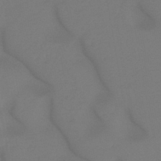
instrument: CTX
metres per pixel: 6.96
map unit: lHb
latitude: -44.8408
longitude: 68.2550
